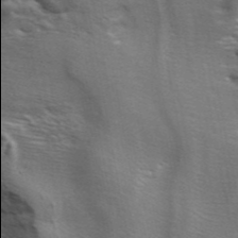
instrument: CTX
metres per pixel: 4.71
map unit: ANa
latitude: 44.9325
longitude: 38.0094
